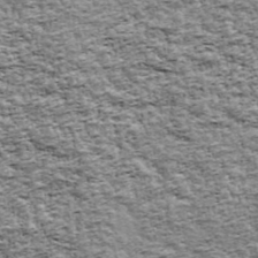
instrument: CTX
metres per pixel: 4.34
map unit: Ave
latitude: 42.7435
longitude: -111.5749
